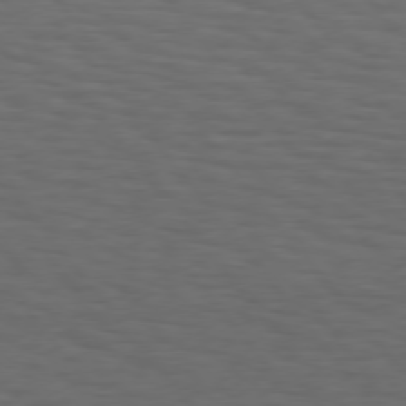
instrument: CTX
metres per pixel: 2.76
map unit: Hpe
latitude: 75.2537
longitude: -131.4994
